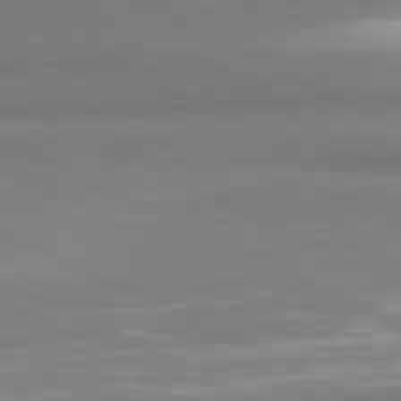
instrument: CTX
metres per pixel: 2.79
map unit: lApd
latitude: 80.9325
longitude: 166.8975
